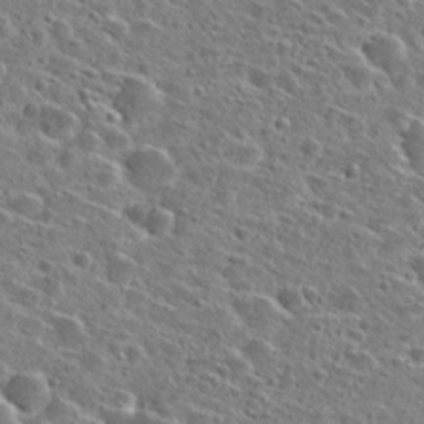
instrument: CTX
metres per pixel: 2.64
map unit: Hto
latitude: 25.9150
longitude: -47.1026
